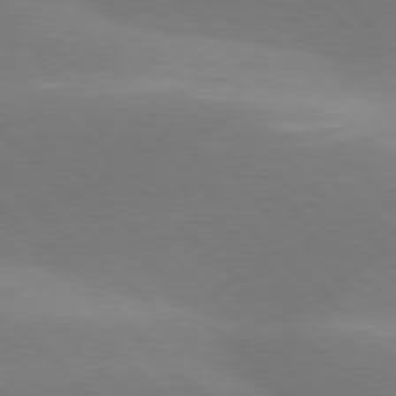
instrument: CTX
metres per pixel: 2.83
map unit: lApd
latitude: 77.6882
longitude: -50.7435
